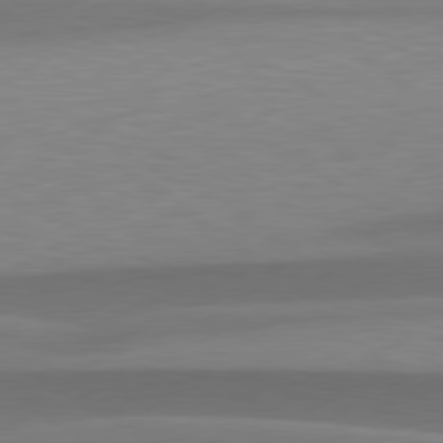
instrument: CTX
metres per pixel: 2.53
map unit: lApd
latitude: 79.6316
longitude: -95.9339
